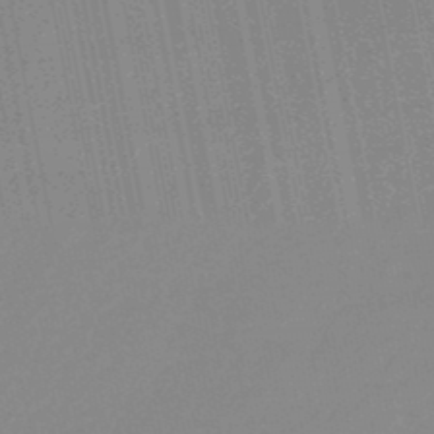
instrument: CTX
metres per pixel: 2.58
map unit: HNhu
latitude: -48.8786
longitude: 99.2943
